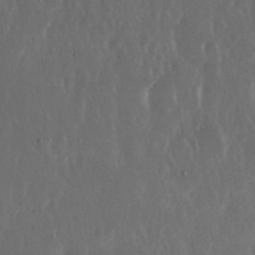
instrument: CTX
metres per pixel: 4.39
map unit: Nhu
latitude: 29.3481
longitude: -57.2725
